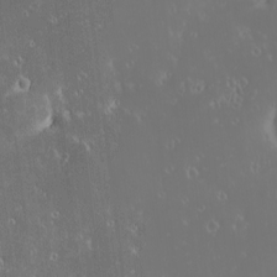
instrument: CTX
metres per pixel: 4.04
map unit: eHh
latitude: -1.8234
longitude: 19.9556
